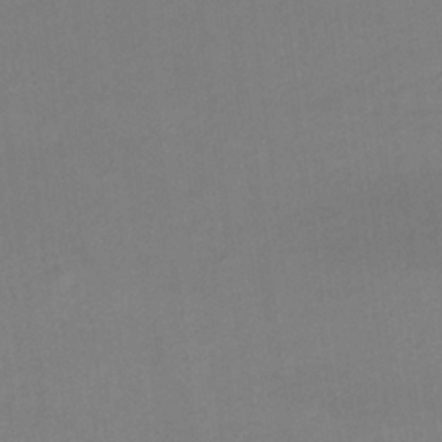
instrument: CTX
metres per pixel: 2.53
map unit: lHb
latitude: -32.9731
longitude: 64.3684
